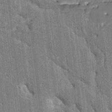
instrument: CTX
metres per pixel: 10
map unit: HNhu
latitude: 6.1956
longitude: -5.7261
